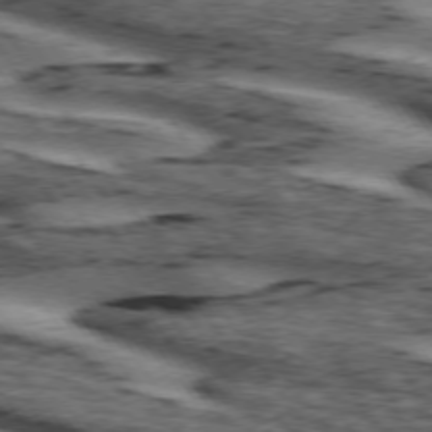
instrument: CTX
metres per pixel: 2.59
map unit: lApd
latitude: 74.1767
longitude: -75.1403
